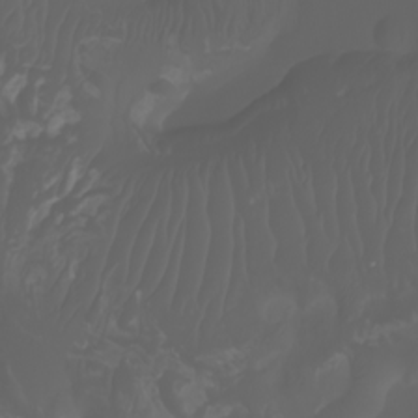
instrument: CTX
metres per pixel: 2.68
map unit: Nhu
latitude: -7.4643
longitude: -84.3089
